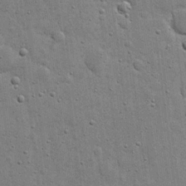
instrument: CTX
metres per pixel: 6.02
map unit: eHh
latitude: 20.5546
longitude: -63.1781
